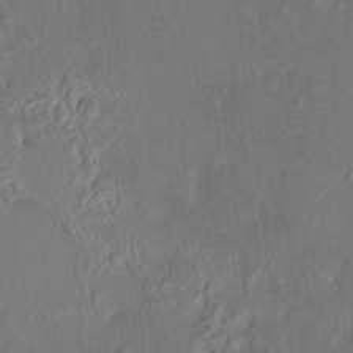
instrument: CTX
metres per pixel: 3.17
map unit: HNhu
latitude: 7.2726
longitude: 3.4643
